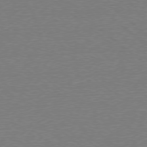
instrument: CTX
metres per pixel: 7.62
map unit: Ap
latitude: -78.7841
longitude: -82.4412
